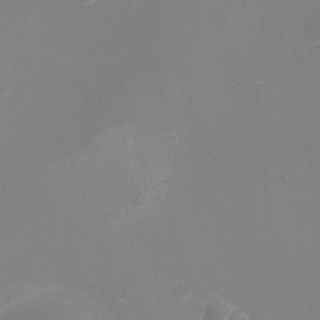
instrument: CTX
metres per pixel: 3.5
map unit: Ht
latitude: -7.0864
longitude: -20.9325
